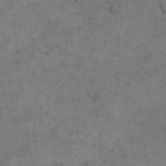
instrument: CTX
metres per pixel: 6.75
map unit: eHh
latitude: 18.4034
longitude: -63.3104
